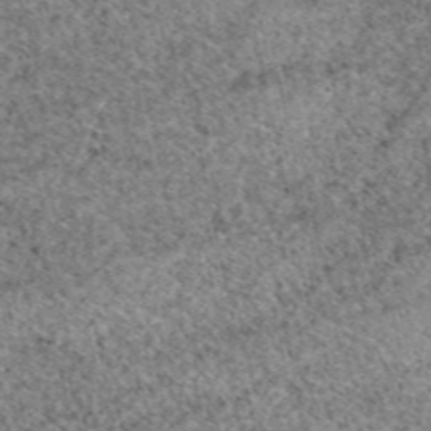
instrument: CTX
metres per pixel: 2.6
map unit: eAb
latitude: 49.7072
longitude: 109.0864
